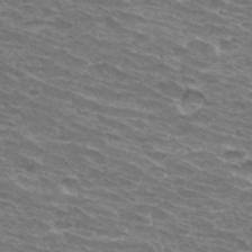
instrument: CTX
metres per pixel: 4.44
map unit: Hto
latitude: 32.8380
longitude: -41.4237
